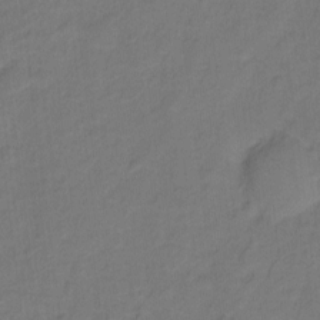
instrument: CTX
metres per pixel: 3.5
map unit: Hto
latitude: -1.7478
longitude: -34.3845
